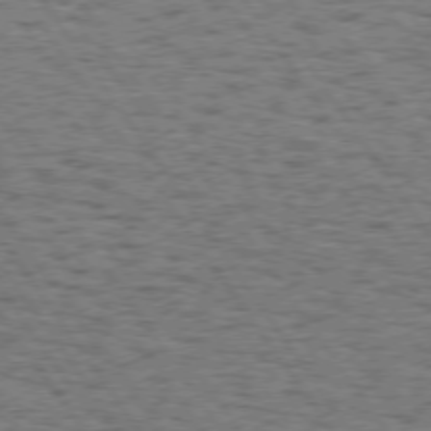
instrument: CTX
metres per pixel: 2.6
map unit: Hpe
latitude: 74.3845
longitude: -134.1955
